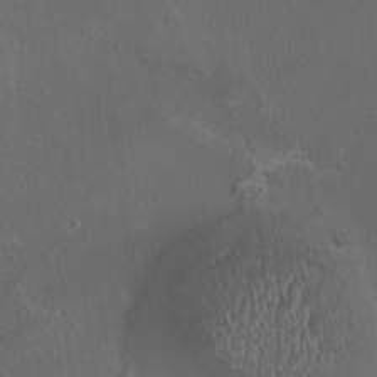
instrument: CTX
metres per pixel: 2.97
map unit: HNhu
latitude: 4.4601
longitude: 4.9163
